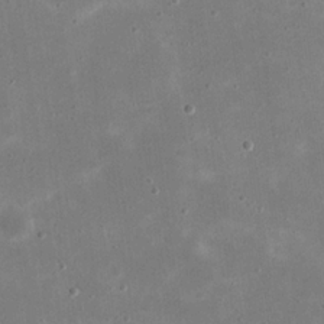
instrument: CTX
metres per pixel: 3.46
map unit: eHh
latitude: 21.3671
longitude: -67.5749
